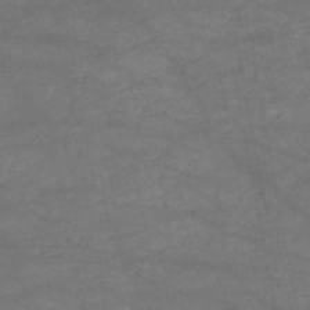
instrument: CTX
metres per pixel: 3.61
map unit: HNb
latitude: -51.3132
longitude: -39.6316
